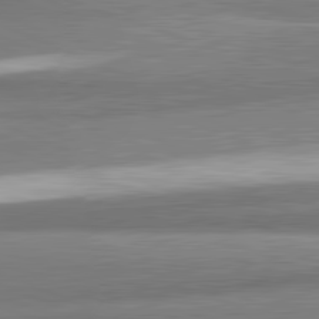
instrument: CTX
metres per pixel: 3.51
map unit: lApd
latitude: 82.2144
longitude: 178.4440
